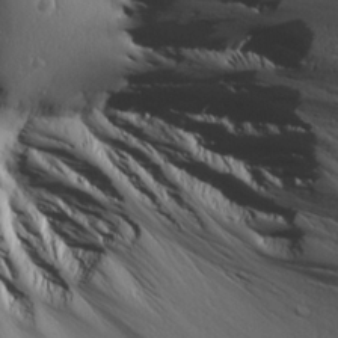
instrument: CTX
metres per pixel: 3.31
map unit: Aa
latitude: 26.2712
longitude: -142.1767
